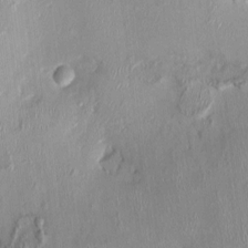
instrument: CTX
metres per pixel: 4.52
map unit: Nhu
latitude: 0.2522
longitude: -14.8758
